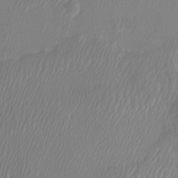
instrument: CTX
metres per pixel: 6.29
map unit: Htu
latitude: -5.8422
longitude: -73.3482
